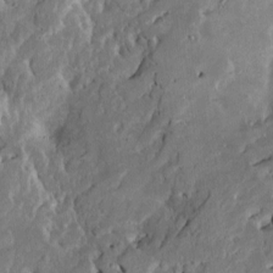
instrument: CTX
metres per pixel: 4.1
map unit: Htu
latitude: -7.4832
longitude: 145.2754
